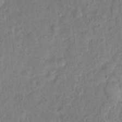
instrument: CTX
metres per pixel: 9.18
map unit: Hto
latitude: 13.8961
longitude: -38.7246
